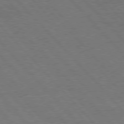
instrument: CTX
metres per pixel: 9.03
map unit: Hpe
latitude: 77.0836
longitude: -153.8206
